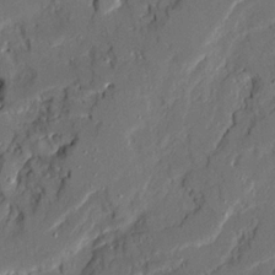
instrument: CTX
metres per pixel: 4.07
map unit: Ave
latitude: 20.1200
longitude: -128.2900
